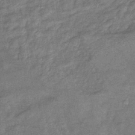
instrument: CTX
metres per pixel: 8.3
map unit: eHb
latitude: -39.9367
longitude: 81.0109
